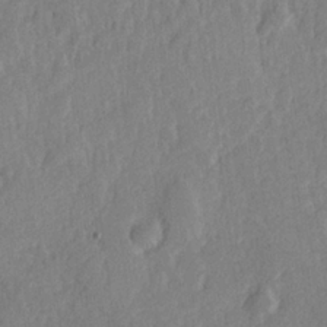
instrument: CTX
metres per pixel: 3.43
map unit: Hve
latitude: 25.1781
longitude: 144.1228
